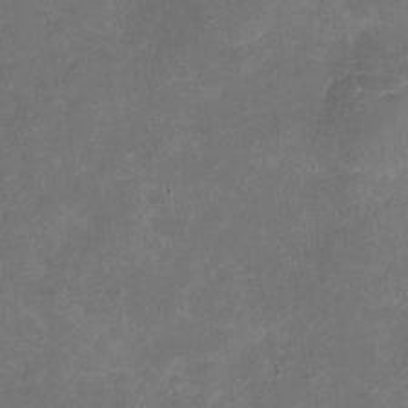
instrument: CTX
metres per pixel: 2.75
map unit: eHh
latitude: 4.4223
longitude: -66.6301
